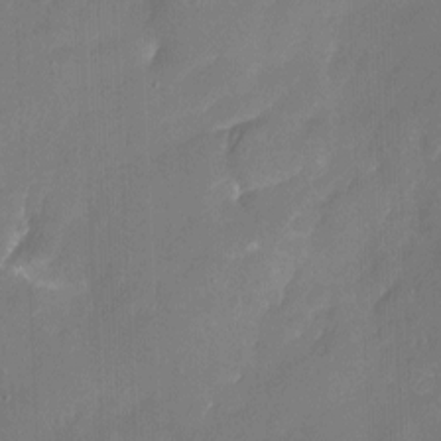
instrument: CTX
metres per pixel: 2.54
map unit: Nhu
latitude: -16.4818
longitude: -58.0444
